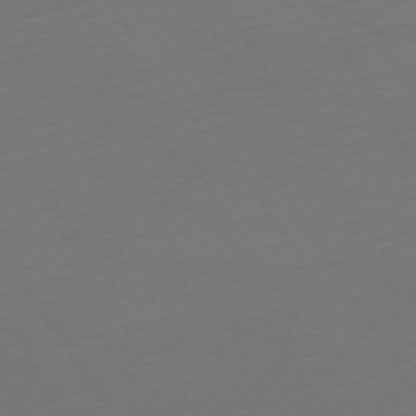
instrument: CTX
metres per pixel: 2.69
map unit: Ap
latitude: -75.2376
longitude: -68.4034
